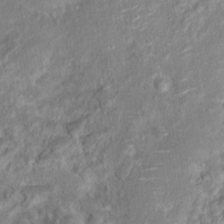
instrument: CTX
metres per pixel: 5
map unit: Hto
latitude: 17.1403
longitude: -40.1577
